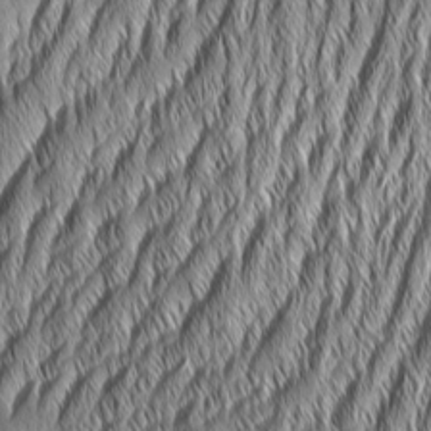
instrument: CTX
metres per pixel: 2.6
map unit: Aa
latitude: 7.4993
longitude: -130.2334
